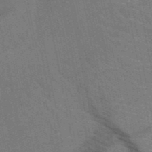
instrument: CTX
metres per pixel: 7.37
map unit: HNb
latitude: -50.8975
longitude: -44.4223
